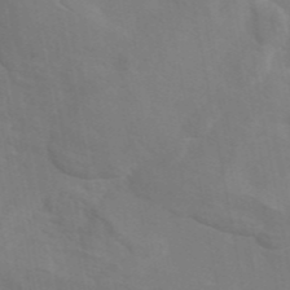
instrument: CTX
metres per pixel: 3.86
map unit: eAb
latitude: 45.7638
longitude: 112.7274
